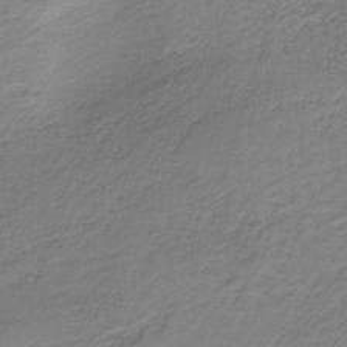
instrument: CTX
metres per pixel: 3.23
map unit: HNb
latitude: -36.2739
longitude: 54.0661
